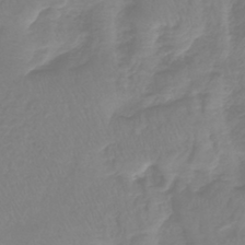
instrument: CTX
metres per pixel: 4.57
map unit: lHb
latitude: -41.7289
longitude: 64.8786
